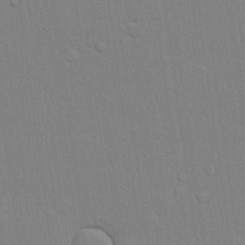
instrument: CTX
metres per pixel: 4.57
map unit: lHvf
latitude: 21.2726
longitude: 142.6140
